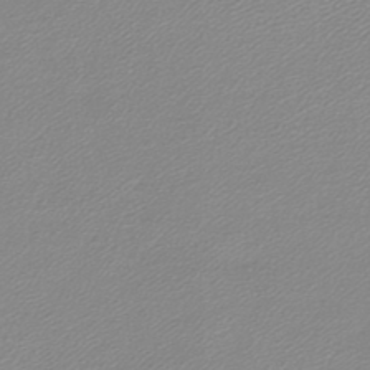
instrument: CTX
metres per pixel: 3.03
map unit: lHb
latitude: -41.5588
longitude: 62.3495
